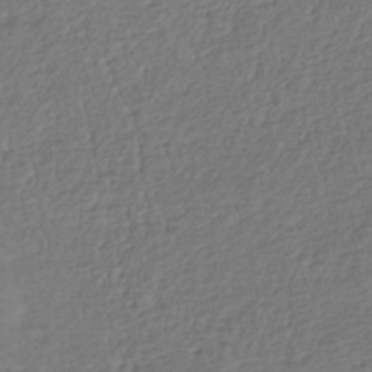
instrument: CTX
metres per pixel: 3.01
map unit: lHb
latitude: -37.7855
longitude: 70.2362
